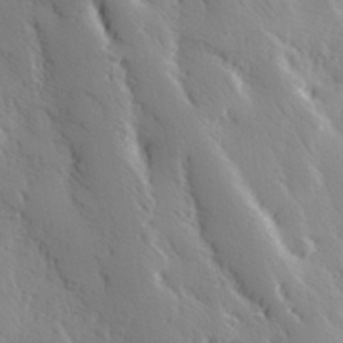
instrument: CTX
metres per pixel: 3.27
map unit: Hve
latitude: 32.9325
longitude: 149.7856
